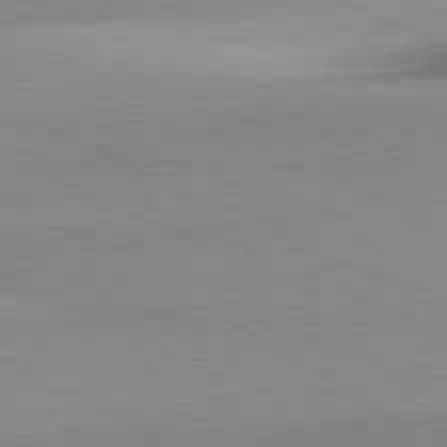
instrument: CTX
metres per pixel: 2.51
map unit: Ap
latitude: -81.3699
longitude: -69.2537
